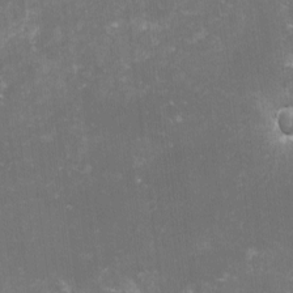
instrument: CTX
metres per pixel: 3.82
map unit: lHvf
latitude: -13.6533
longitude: -98.8757
